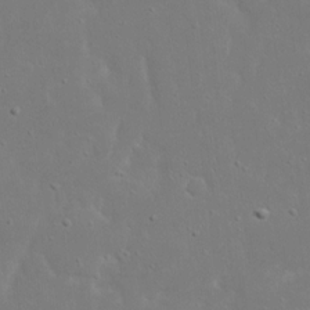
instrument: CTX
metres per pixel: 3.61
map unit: eHh
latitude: 16.4034
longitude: -71.7638
